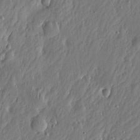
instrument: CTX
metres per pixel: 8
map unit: Htu
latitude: -6.2739
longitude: 175.0486
